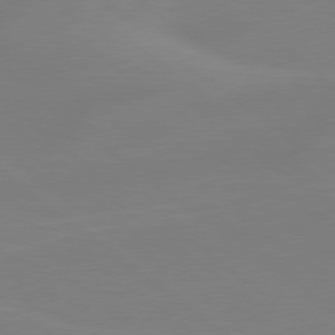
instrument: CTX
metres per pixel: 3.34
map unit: Hpe
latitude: 78.9703
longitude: -148.4790
